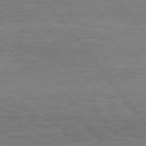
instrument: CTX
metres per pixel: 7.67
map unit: Hpe
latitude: 75.1025
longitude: -136.8758
